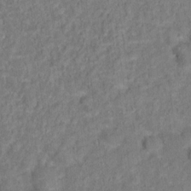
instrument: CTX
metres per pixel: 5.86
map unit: Ht
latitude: 14.8947
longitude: -37.8772
